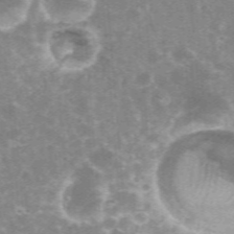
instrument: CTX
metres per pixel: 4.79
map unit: eHh
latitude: 35.7449
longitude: -59.6127
